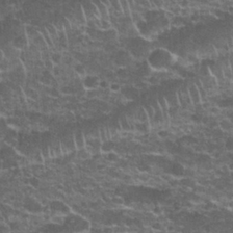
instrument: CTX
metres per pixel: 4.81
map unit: Nhu
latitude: 27.8395
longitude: -61.2915
